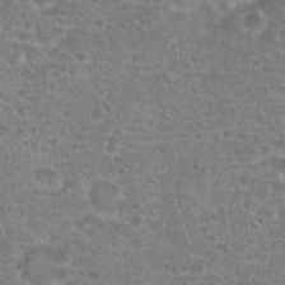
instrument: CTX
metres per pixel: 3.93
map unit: Hto
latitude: 19.8961
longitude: -42.1389
